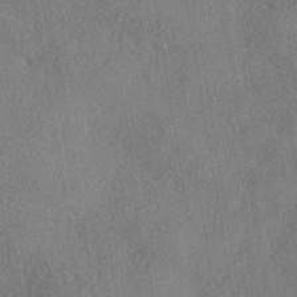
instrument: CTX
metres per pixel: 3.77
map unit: eHh
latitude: -40.8786
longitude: 120.5762
